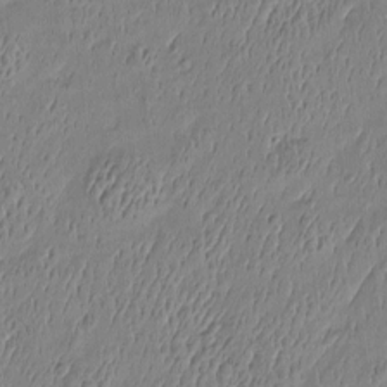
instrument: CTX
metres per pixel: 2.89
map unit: Htu
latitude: -6.2172
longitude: 176.5007
